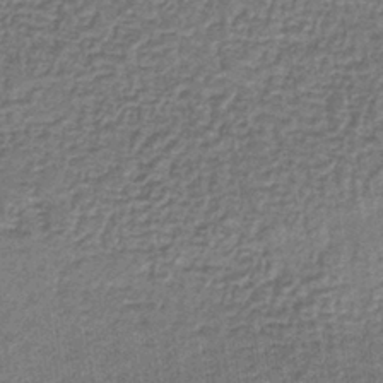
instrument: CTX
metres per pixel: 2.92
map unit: lHb
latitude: -36.1983
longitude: 59.4643
